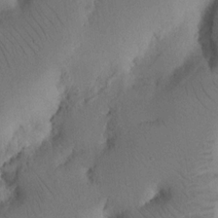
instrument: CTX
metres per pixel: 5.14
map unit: Nhu
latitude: 16.3278
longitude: -75.2915
